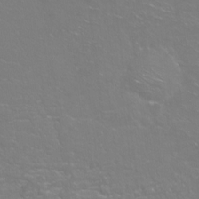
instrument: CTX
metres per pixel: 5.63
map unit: Hto
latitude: -4.6518
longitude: -35.1592
